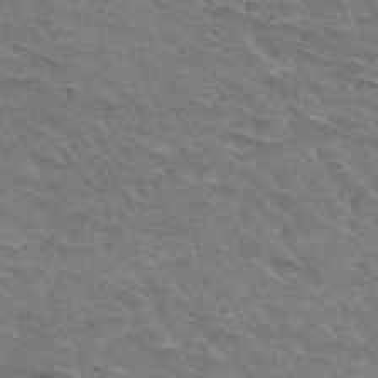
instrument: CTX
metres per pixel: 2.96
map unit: Hto
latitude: 33.0270
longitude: -45.9150
